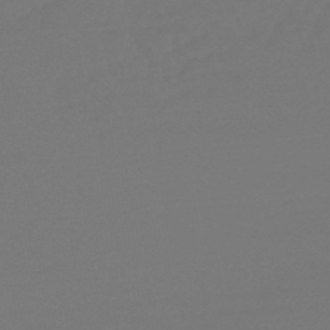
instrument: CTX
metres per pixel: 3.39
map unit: lHb
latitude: -47.9556
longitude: 65.0487
